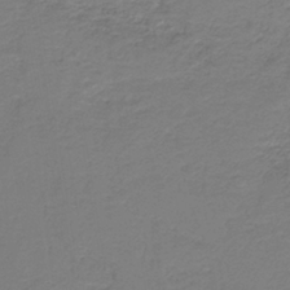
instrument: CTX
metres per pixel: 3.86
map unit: HNb
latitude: -38.9353
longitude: 50.1039
